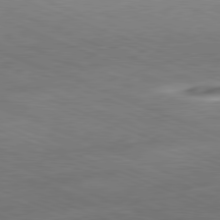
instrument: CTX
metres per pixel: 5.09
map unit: Hpe
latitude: -81.9178
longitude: 15.2376
